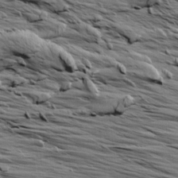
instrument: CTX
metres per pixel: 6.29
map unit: Aa
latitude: 9.3482
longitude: -140.2900
